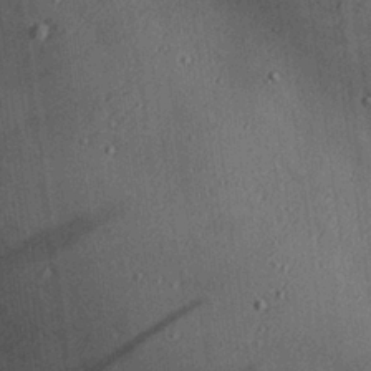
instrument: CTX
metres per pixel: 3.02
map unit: Aa
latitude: 26.1389
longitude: -134.9891
